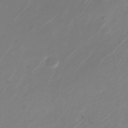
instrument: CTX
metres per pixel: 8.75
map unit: Nhu
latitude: -27.9367
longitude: -68.0444
